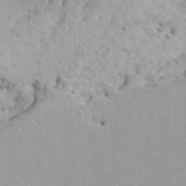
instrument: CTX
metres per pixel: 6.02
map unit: HNhu
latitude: 6.7057
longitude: -2.1200
